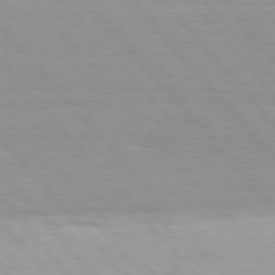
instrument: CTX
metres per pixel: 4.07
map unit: Hpe
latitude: 76.2144
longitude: -153.7639
